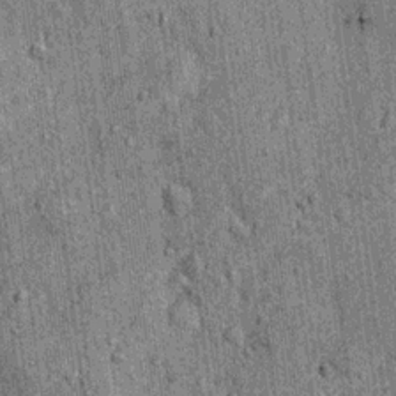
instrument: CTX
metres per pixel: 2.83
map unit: Nhu
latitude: 15.6127
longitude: -32.3278
